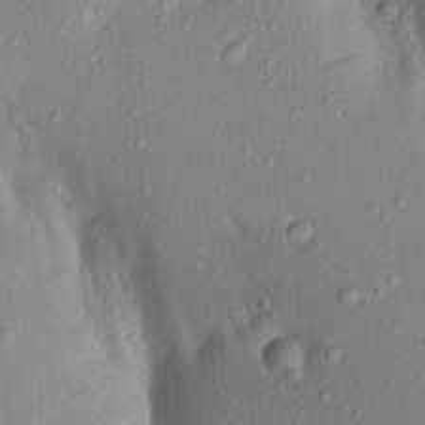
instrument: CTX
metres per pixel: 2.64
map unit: Aa
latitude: 19.7449
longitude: -147.3860
